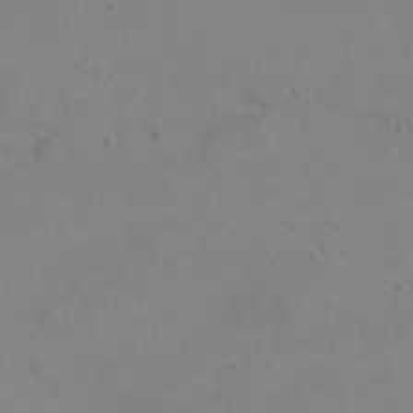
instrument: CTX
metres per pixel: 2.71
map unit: eHh
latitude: 23.2915
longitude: -66.3089
